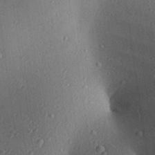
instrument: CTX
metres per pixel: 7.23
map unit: Aa
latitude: 26.4979
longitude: -135.8394
